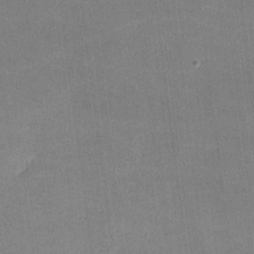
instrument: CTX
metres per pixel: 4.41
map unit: lHvf
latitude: -10.6330
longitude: -100.8002
